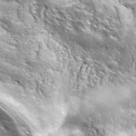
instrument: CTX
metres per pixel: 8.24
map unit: ANa
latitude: 39.9906
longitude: -90.9325
